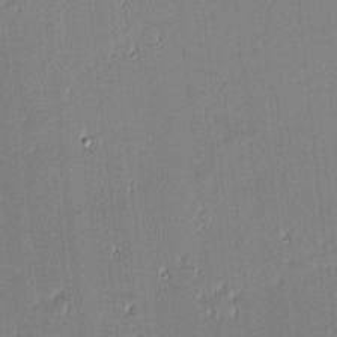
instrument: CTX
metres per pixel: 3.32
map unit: eHh
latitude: -3.1809
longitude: -82.5167
